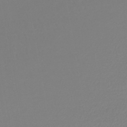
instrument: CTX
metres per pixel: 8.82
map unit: lHb
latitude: -44.3873
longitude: 68.3306
